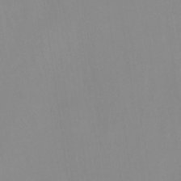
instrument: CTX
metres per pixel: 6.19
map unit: HNhu
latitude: -27.4076
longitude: 73.1809
